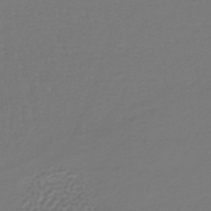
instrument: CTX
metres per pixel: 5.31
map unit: lHb
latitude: -41.7289
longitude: 65.5588
